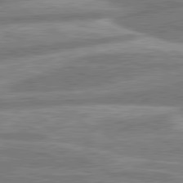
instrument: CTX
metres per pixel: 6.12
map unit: lApd
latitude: 80.7624
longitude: -165.5371
